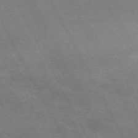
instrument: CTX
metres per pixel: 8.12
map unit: Hpe
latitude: -71.5021
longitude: 8.9919
